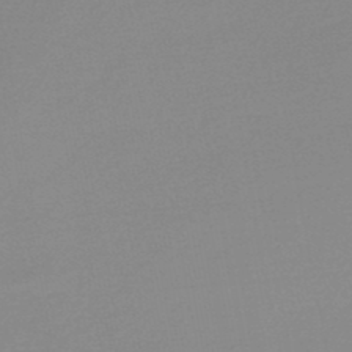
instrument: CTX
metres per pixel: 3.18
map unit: lHb
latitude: -48.0472
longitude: 65.1242
